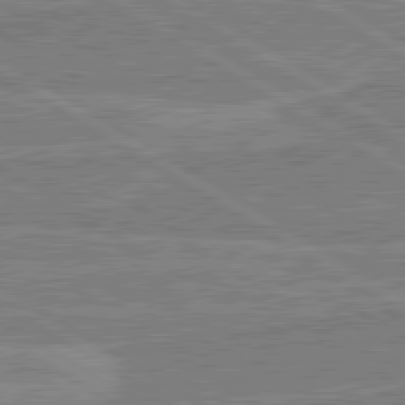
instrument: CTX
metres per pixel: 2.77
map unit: lApd
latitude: 80.4979
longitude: 170.0094
